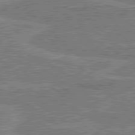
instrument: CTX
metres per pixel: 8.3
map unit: lApd
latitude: 80.4979
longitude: 119.9745
